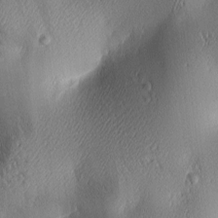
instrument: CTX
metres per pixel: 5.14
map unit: lAa
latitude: 3.4804
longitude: -117.6127
